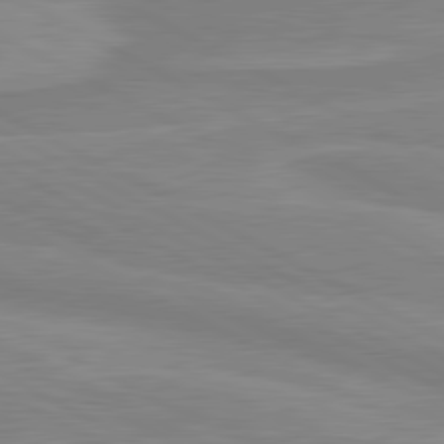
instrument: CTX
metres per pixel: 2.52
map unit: lApd
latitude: 81.0647
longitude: 171.5588
